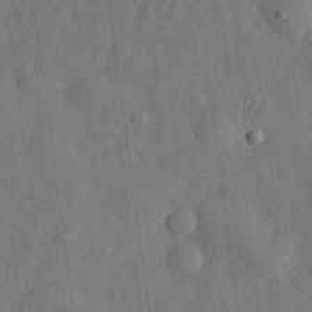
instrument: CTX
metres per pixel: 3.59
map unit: eHh
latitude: 29.9717
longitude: -77.2159
